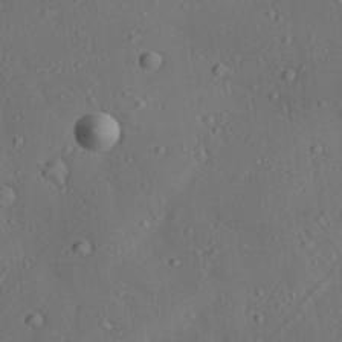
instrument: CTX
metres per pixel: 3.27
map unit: lAa
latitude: 22.7624
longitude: -137.6127
